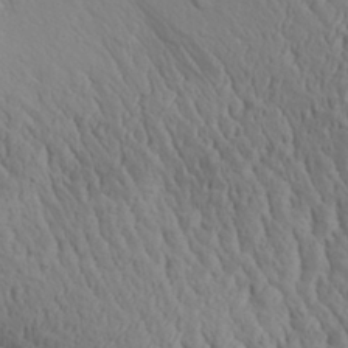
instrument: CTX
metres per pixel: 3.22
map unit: Aa
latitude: 29.1403
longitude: -139.8205
